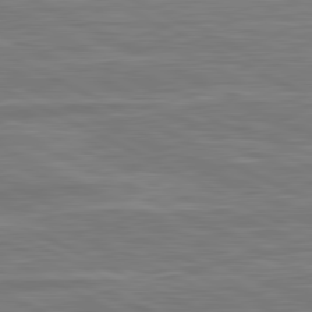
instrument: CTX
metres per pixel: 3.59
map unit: lApd
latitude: 81.1403
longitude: -174.0633
